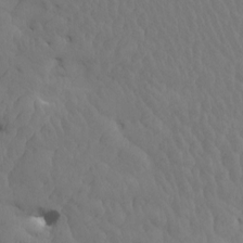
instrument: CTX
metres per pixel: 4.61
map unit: eHh
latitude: -1.2376
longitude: 15.0487
